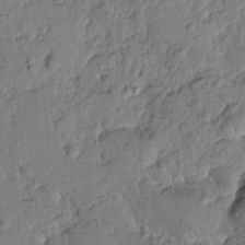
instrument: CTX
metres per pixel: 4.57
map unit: Htu
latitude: -1.2943
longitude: -179.3293
